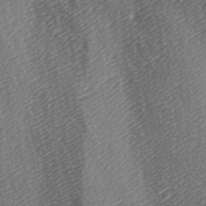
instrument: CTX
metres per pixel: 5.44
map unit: lAa
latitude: -5.5777
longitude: -121.3482
